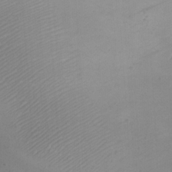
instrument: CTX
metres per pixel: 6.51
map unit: eHh
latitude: 23.6505
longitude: -66.4790
